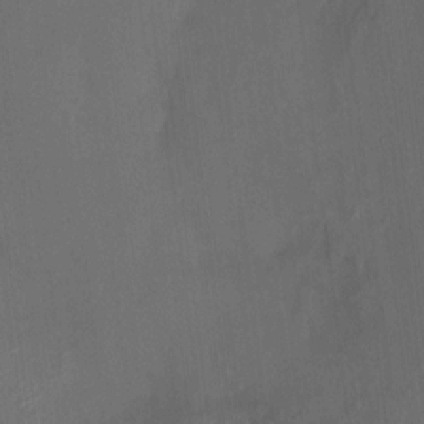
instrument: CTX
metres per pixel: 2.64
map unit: HNhu
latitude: 6.8191
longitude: 3.5588
